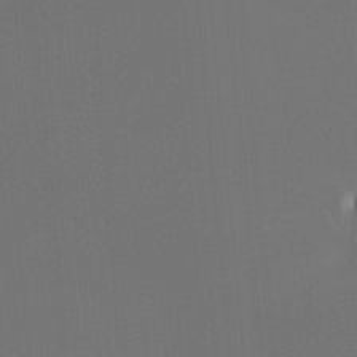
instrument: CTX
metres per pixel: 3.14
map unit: Ht
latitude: -4.5951
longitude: -62.5735
